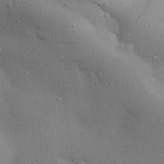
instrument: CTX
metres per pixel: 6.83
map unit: Aa
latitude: 29.3670
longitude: -132.5168
